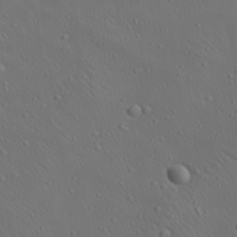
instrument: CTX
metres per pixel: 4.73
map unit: lAa
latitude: 22.8758
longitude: -138.0822
